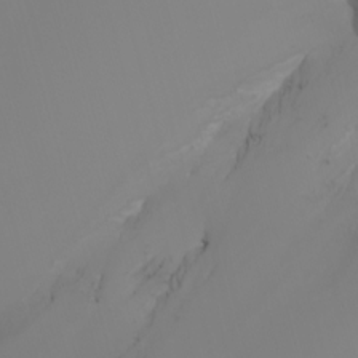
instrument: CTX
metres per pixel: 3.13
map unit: Nhu
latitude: -7.7288
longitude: -81.8961
